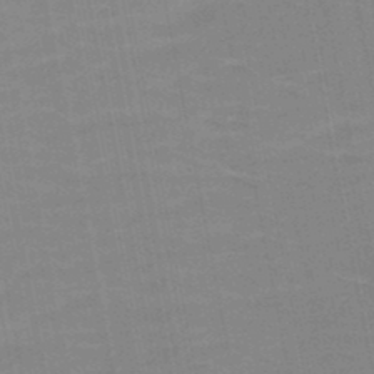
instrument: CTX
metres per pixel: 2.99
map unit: HNb
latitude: -48.6519
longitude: -47.7072
